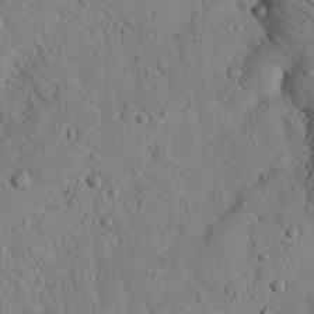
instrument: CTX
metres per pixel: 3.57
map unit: Nhu
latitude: 22.2711
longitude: -76.1577
